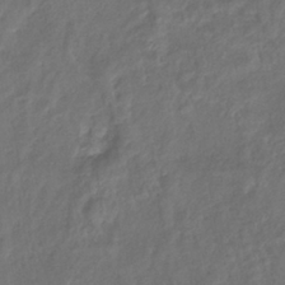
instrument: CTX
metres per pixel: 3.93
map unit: lHb
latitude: -38.7652
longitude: 75.1054
